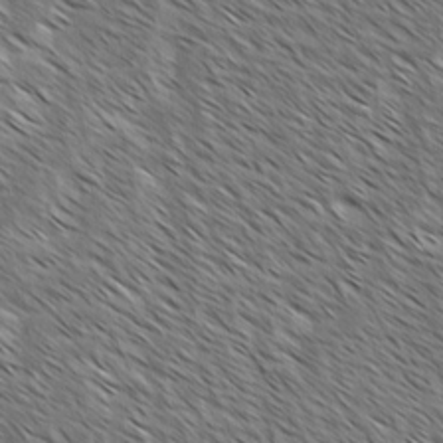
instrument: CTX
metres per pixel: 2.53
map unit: lAvf
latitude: -2.2361
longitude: -113.5182
